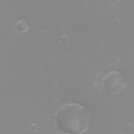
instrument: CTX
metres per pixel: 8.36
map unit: eHh
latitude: -4.4251
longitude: -75.2726
